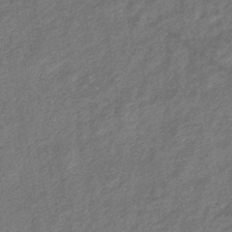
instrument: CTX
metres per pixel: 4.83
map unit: eHb
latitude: -39.9367
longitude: 80.4629
